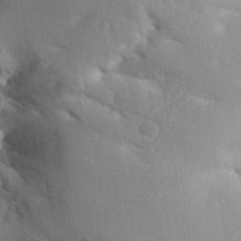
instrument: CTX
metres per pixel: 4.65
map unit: Aa
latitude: 32.9514
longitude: -144.5357
